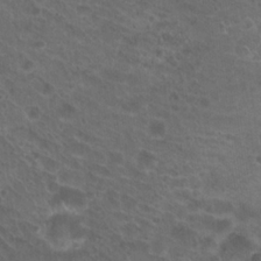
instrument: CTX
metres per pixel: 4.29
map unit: Hto
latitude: 19.3481
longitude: -40.4034
